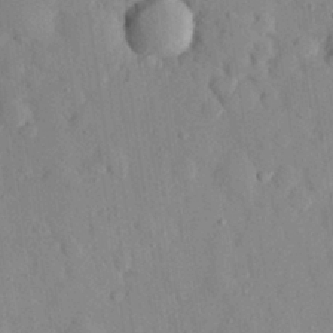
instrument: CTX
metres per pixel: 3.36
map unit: eHh
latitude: 28.1011
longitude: -78.1578
